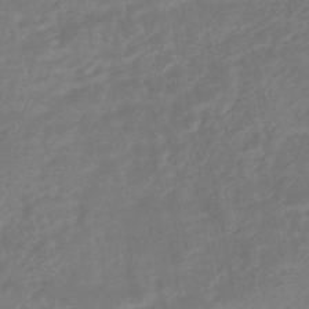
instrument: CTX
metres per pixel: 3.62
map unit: HNhu
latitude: -46.2739
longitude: 92.3306
